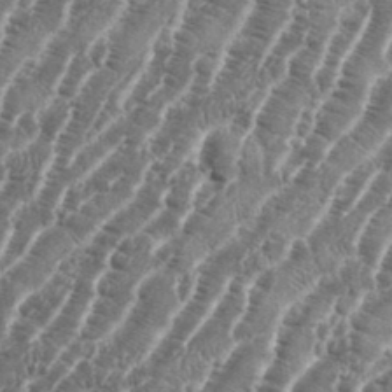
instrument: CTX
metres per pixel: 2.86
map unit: eHh
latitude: 36.2712
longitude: -136.6680
